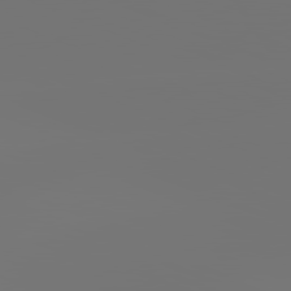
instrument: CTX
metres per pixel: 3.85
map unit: lApd
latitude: 81.9150
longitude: -153.5938
